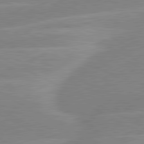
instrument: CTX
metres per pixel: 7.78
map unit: lApd
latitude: 80.7813
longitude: -124.7057
